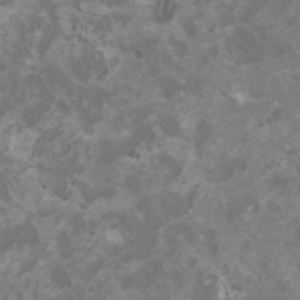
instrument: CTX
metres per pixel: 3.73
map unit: HNhu
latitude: 1.4237
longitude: -2.1389
